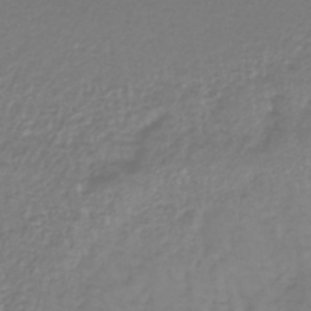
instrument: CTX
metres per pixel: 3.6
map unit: lHb
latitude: -41.3132
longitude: 71.6533
